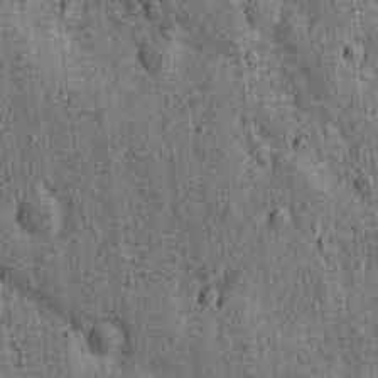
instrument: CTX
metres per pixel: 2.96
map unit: Nhu
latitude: 15.7828
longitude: -32.3278
